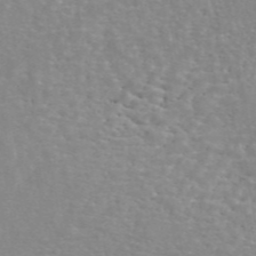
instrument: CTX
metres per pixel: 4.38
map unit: ANa
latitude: 45.3859
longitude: 28.6896
